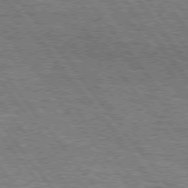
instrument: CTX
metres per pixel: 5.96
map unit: Hpe
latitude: 75.5371
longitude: -138.7246
